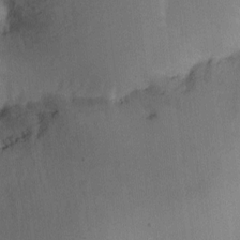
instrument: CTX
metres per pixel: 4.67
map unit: Ht
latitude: -10.3684
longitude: -36.1578
